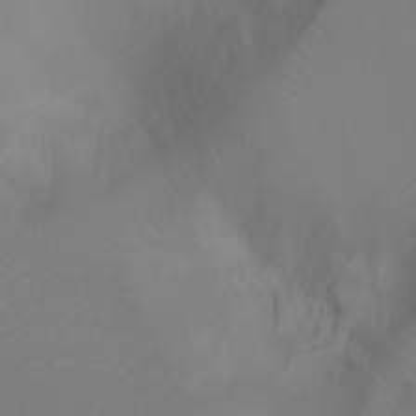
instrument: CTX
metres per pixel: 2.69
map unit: Ht
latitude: -5.2376
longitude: -27.9906
